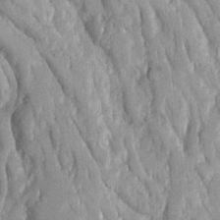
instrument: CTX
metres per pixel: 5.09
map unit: Ave
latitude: 23.1025
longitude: -133.8017
